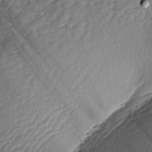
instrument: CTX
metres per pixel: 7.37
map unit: lAa
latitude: -3.6910
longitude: -127.7639
